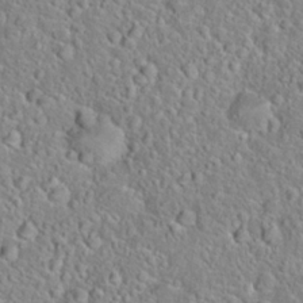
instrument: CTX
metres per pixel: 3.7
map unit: Hto
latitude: 22.6301
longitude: -46.4979
